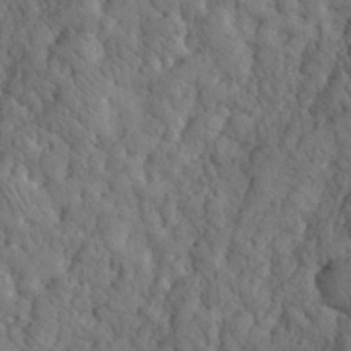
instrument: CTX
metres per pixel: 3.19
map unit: eHh
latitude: 32.6868
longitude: -67.2725
